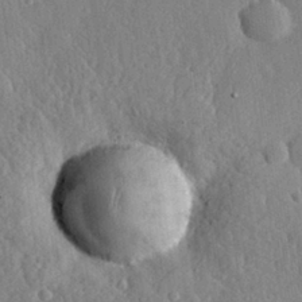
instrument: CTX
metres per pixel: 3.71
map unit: eHh
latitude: 29.6127
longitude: -79.3482
